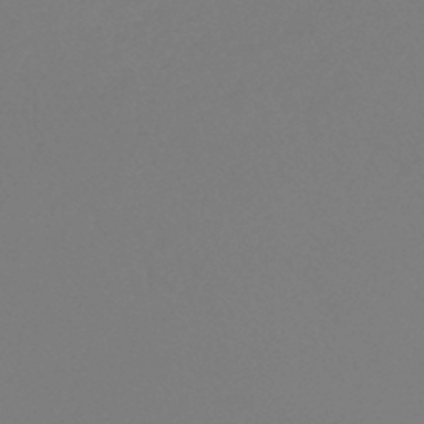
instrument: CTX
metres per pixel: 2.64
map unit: lHb
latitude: -44.3495
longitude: 70.9542
